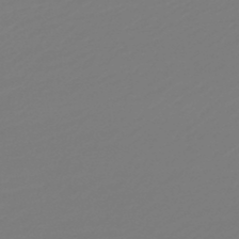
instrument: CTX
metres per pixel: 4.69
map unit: lHb
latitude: -46.3306
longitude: 59.5399
